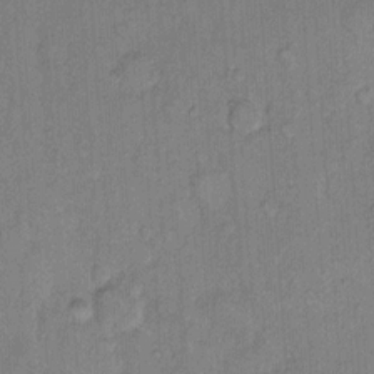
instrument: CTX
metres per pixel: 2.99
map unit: Hto
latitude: 10.2712
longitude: -61.6316
